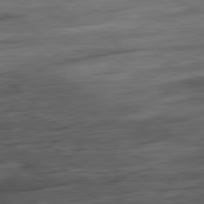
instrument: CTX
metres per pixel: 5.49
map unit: Ap
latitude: -81.7667
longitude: -79.1781
